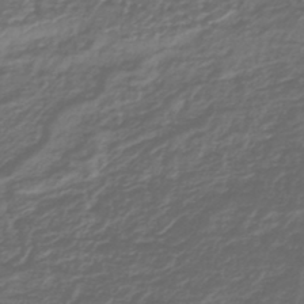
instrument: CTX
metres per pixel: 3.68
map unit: lHb
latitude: -39.8423
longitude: 72.1606
